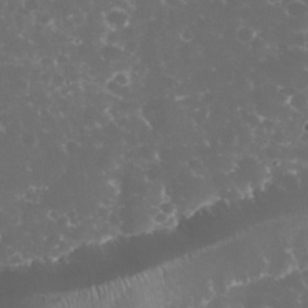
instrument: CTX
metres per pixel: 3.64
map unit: eHh
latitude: 33.1025
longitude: -63.0459
